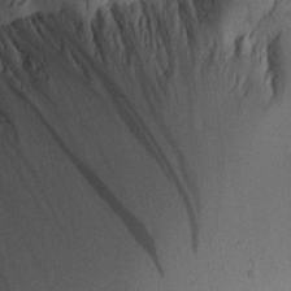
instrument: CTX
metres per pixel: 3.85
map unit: Aa
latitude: 18.0255
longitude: -144.2900
